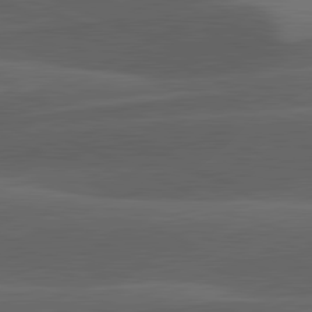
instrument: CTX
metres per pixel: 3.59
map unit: lApd
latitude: 81.8394
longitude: 126.5006
